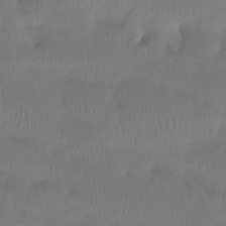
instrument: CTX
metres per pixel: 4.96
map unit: Htu
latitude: -14.8975
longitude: -46.3845
